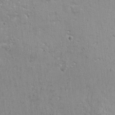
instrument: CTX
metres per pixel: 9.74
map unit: eHh
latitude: 2.7435
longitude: -77.9528
